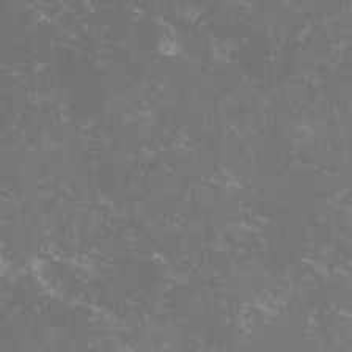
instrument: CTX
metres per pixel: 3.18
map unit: lHvf
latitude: -13.2565
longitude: -99.0647
